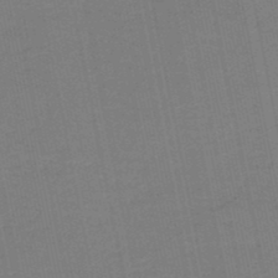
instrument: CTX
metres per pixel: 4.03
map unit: HNb
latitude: -49.8612
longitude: -49.9150
